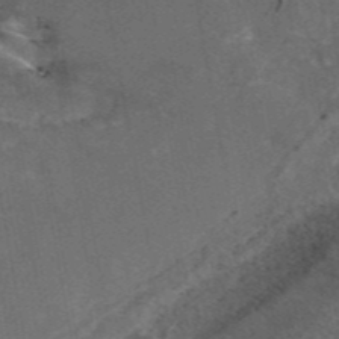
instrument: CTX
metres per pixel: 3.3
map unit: eAb
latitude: 45.3859
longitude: 115.8989
